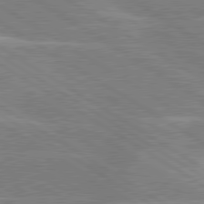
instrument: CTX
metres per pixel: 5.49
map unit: lApd
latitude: 80.3089
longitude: -122.4790
